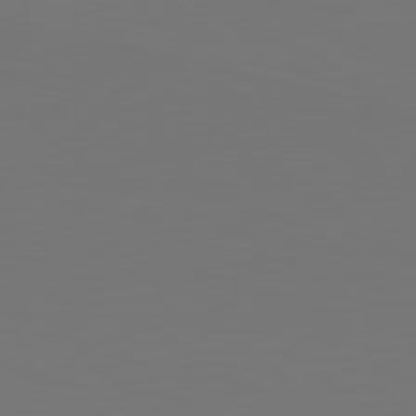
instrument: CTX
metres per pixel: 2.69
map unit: lApd
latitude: 79.2537
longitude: -175.9906
